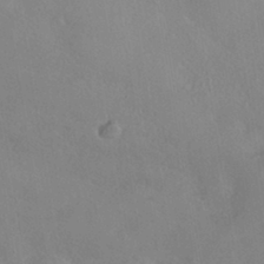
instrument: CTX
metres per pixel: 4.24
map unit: HNhu
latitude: -40.1795
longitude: 97.3510
